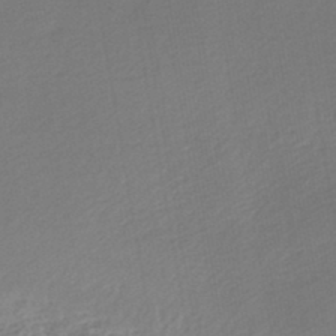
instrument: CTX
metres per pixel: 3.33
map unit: lHb
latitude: -45.4454
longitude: 60.8408
